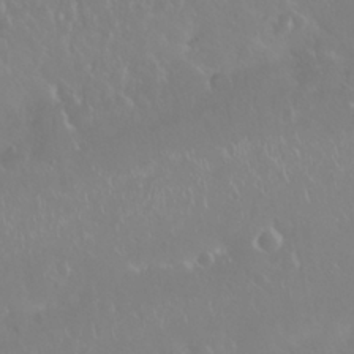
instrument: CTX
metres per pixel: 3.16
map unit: Nhu
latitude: 25.6127
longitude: -58.6302
